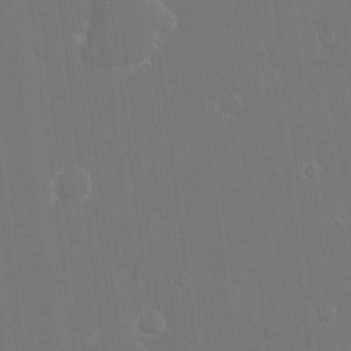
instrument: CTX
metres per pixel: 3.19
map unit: eHh
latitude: 15.9906
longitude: -72.3468
